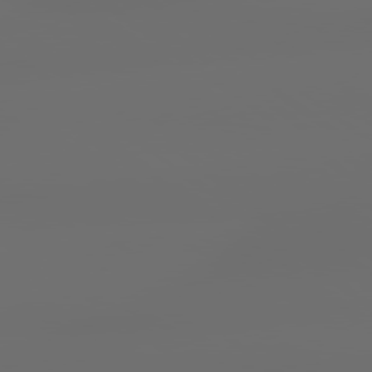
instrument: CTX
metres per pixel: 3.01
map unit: lApd
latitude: 79.3293
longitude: -138.5735
